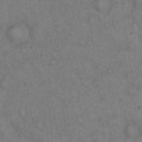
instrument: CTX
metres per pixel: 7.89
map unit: Hto
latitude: 15.6505
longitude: -61.7827
